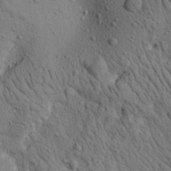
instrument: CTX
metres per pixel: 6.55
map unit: Aa
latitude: 23.2159
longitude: -138.8947
